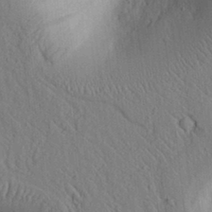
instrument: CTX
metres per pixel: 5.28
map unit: lAvf
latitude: 6.4034
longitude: 160.0472
